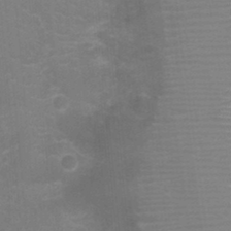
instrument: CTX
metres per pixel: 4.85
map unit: Ht
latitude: -1.1243
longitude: -16.7624
